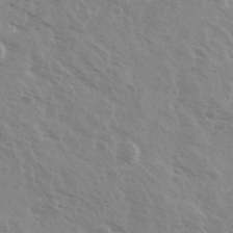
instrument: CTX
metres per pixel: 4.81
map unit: Ave
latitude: 11.2159
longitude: -104.4034
